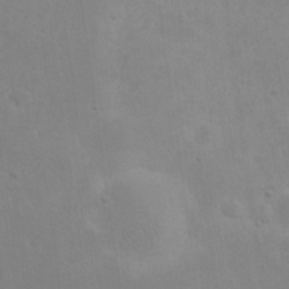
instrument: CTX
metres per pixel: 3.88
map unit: eHh
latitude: 20.9892
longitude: -68.9703
